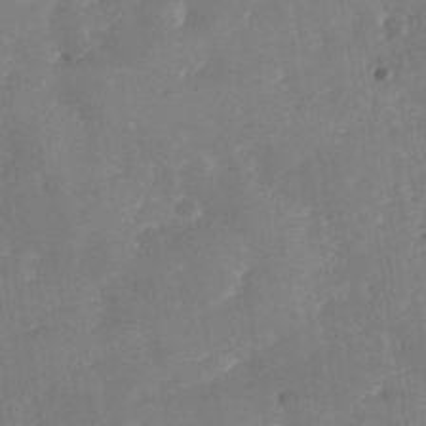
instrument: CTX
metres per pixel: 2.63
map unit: Nhe
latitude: -38.1606
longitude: -117.5560
